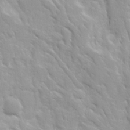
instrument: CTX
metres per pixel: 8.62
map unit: Ave
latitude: 16.1200
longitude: -131.6694
